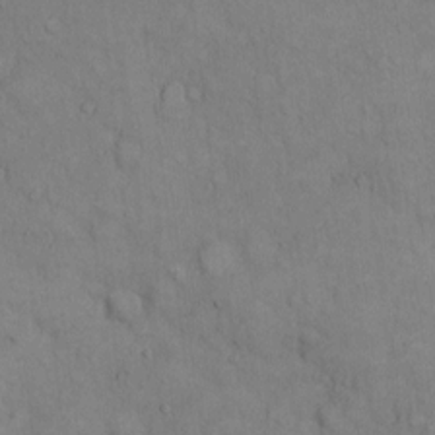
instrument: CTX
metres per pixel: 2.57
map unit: Hto
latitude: 9.5749
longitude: -60.6112
